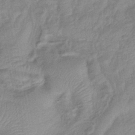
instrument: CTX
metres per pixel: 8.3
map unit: eHb
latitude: -40.1983
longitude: 79.2565
